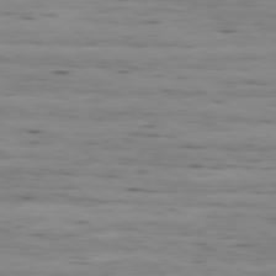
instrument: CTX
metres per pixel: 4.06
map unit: Ap
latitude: -79.4832
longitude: -101.7639
